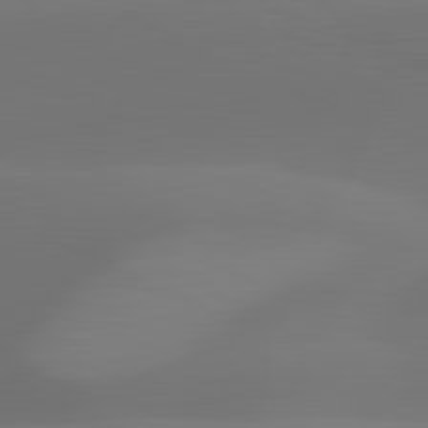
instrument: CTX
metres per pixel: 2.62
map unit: lApd
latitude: 81.8961
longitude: 129.0864
